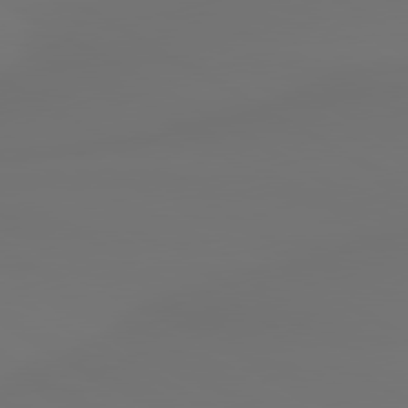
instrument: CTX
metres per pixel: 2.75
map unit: lApd
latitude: 80.0444
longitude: -85.8583
